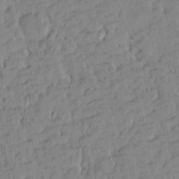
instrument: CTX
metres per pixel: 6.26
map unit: Htu
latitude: -4.5384
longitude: 173.7666
